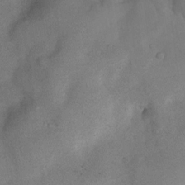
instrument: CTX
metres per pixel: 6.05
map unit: Nhu
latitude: 8.7813
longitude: -23.0080
